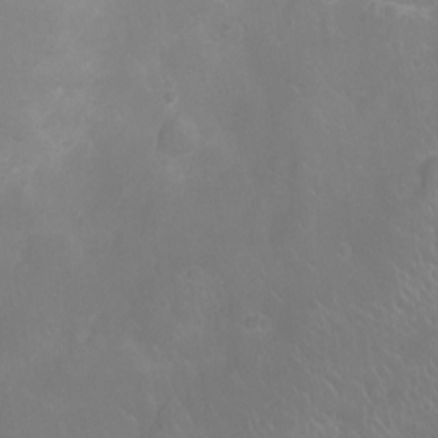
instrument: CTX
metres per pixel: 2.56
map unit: Ht
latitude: -7.8611
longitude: -20.8380
